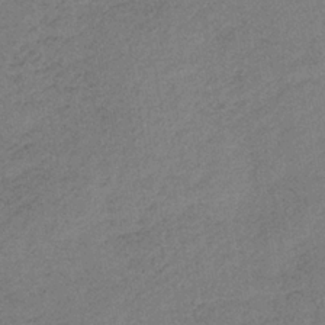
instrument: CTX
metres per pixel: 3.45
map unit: HNb
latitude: -33.8989
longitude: 62.5196
